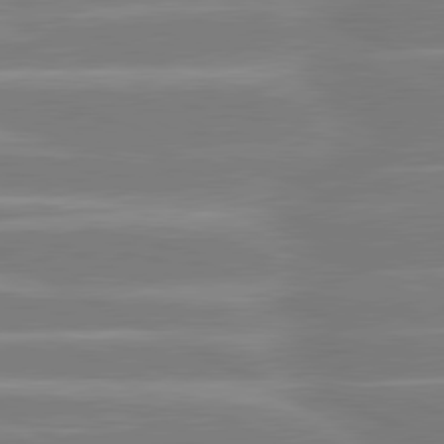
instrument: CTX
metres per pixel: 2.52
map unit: lApd
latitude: 80.9892
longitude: -134.8191
